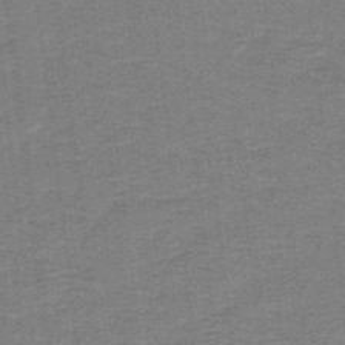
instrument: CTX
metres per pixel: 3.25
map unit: lHb
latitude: -41.2565
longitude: 54.5763
